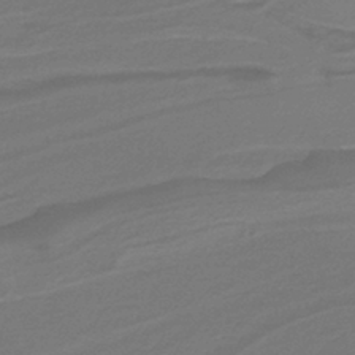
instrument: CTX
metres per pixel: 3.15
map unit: lHb
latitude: -38.9731
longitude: 55.3510
